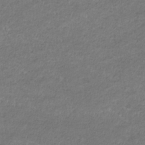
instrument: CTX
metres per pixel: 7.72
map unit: eHb
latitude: -32.3118
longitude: 68.5951
